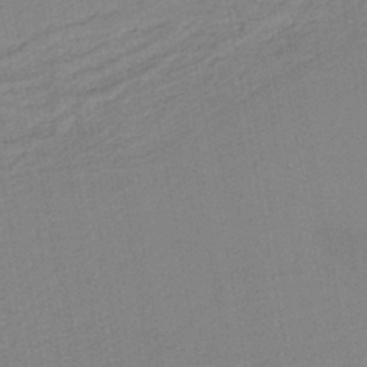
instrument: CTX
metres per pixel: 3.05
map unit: HNb
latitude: -42.0661
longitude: 51.7855
